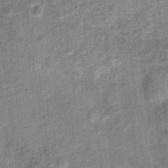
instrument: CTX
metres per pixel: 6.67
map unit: Ht
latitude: 10.8758
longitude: -39.1592
